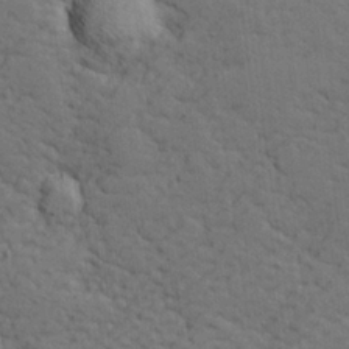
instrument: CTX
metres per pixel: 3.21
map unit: lHvf
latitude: 26.4790
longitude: 143.1242
